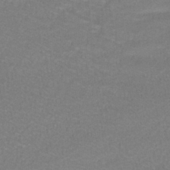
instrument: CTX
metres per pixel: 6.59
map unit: lHb
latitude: -42.2550
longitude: 57.8611
